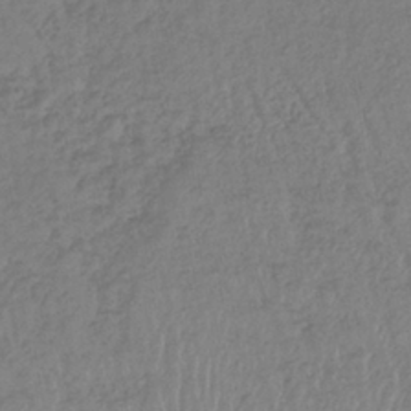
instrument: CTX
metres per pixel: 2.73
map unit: lHb
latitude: -37.4643
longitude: 68.4817
